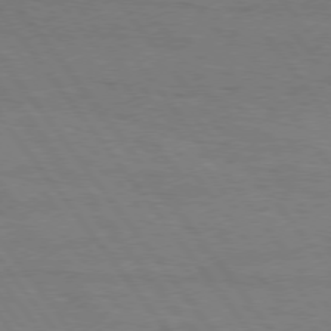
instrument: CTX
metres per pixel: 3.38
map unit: Hpe
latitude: 75.1403
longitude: -144.9891
